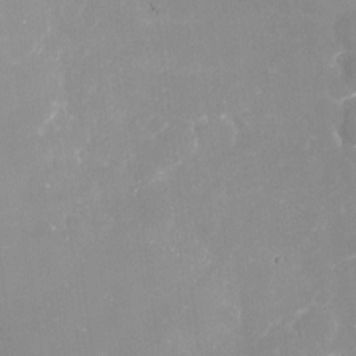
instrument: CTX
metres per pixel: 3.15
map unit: Nve
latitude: -17.5022
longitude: -59.6883
